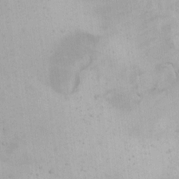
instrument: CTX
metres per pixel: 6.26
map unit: eHh
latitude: 17.1025
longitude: -62.8947
